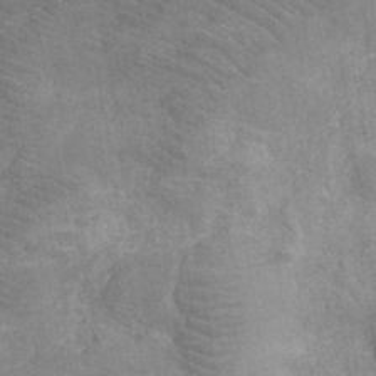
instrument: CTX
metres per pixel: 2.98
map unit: eHh
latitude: -40.4629
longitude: -29.7260
